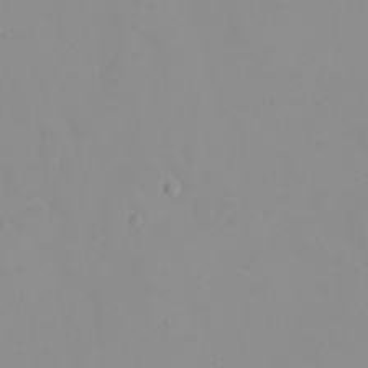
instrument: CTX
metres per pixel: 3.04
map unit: eHh
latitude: 21.4238
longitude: -64.4412
